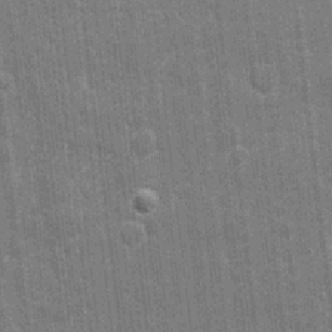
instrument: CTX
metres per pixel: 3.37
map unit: eHh
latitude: 6.7057
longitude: -74.5546
